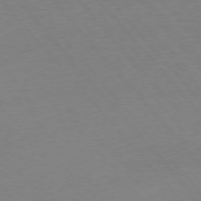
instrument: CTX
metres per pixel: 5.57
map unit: Ap
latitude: -76.1795
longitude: -93.5938
